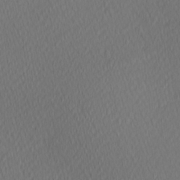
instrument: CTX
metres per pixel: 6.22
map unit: Hve
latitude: 12.7246
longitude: -90.7435
